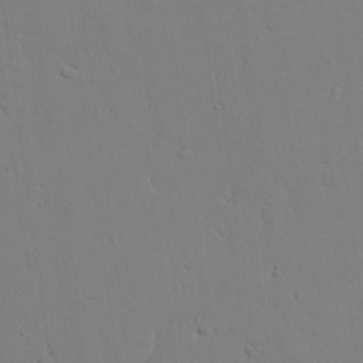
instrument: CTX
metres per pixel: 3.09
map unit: lAvf
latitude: 24.7435
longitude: -109.7071
